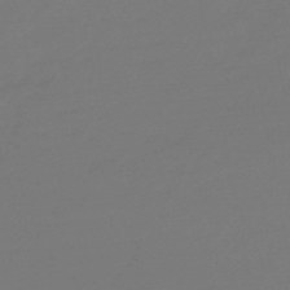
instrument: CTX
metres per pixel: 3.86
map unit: eHb
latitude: -46.8030
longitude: 87.8233
